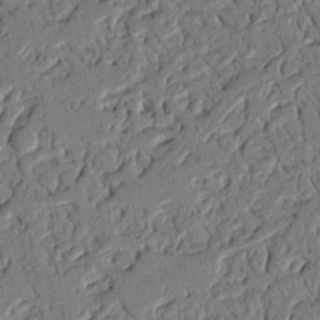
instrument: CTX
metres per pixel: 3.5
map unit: Nhu
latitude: 20.1011
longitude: -78.1578
